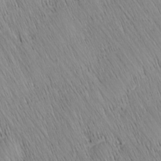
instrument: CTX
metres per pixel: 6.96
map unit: Nhu
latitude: -4.4062
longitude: -150.0822
